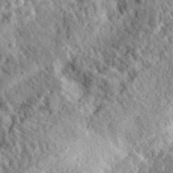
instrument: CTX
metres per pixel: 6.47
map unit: eHh
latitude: 34.4979
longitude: -80.3656
